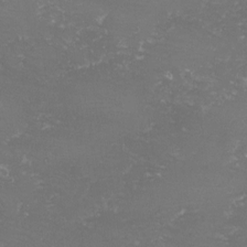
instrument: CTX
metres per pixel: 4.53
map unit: lHvf
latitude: -15.2565
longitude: -98.3089
